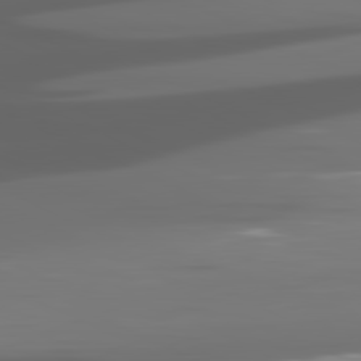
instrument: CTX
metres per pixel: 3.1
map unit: lApd
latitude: 81.0458
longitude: -141.2914
